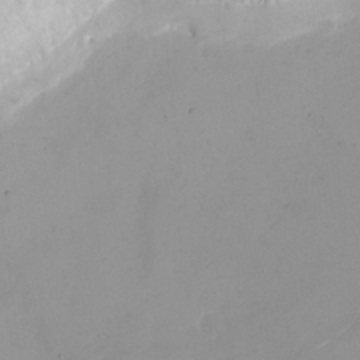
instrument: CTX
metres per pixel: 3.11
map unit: eHh
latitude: -4.9730
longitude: -78.6113
